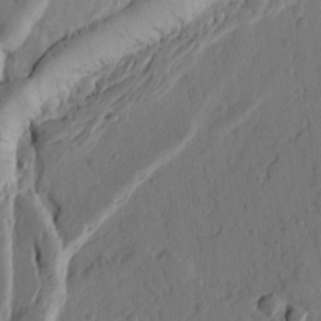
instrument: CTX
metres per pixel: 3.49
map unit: Ht
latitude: 10.3090
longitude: -77.6505
